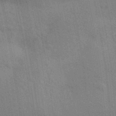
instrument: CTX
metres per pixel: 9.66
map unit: Aa
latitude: 31.6694
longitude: -146.0444
